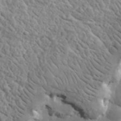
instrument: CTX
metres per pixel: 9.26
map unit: lHvf
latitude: 35.1970
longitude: -86.0444
